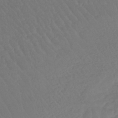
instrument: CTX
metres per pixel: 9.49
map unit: lHb
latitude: -42.7841
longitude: 67.2187
